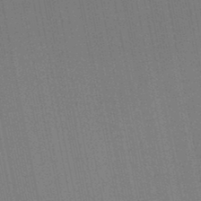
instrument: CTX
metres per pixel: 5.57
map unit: lHb
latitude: -46.1039
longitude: 57.5399
